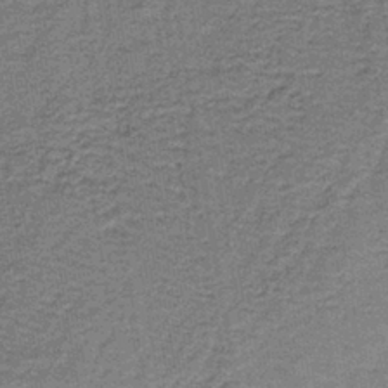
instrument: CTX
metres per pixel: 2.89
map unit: HNb
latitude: -39.3699
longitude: 50.6896
